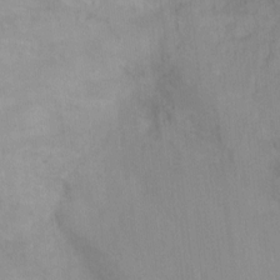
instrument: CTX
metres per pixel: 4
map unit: Nhu
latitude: -13.5399
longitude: -57.4237
